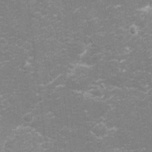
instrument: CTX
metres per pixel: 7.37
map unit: eHh
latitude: -2.8974
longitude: -75.7261
